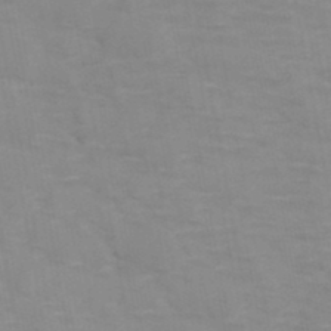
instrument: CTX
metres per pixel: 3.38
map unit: HNb
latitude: -46.8975
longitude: -47.5560
